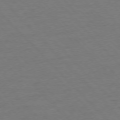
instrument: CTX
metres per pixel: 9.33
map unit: Ap
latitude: -76.8408
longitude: -85.9339
